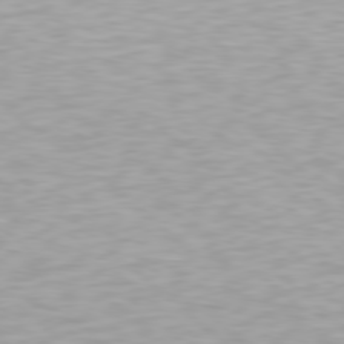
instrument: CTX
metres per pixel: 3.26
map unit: Hpe
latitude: 78.3656
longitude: -170.6868
